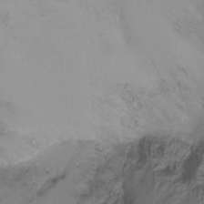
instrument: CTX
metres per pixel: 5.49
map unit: Ht
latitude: -10.5196
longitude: -28.5546
